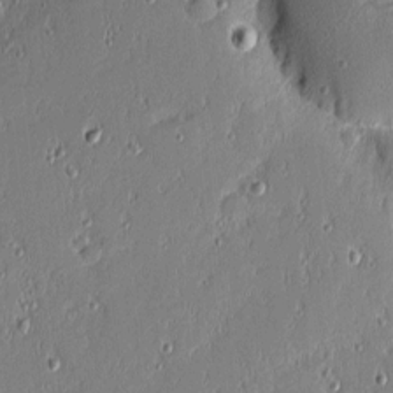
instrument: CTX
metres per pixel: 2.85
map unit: eHh
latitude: -3.1431
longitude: -82.8569
